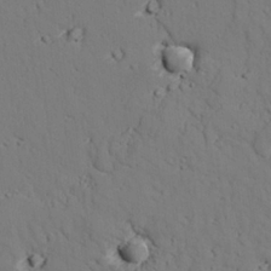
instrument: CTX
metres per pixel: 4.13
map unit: lAvf
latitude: 26.8380
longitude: -110.6491
